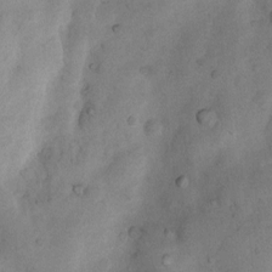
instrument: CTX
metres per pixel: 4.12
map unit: Nhu
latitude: 8.0444
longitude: -22.9703
